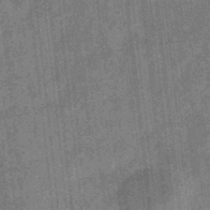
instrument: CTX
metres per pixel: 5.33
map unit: eHb
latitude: -34.7463
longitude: 78.8975
